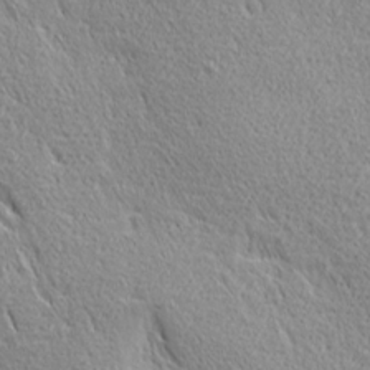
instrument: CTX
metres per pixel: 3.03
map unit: Ave
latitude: 21.9150
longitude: -136.0255
